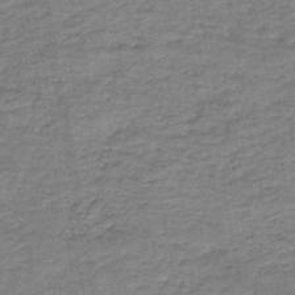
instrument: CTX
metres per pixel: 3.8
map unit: HNb
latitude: -46.5384
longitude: -37.1970
